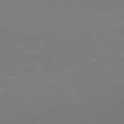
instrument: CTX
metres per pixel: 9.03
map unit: Hpe
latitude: 73.2159
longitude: -127.1025
